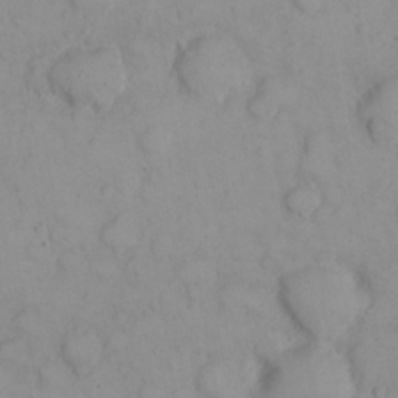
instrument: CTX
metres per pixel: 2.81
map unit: eHh
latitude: 22.8758
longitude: -59.5182
